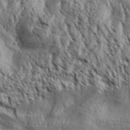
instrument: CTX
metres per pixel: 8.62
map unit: Aa
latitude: 30.6113
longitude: -137.8584
